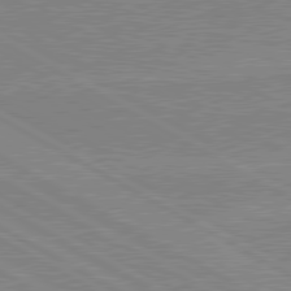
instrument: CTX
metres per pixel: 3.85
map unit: lApd
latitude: 80.2145
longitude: 168.2361
